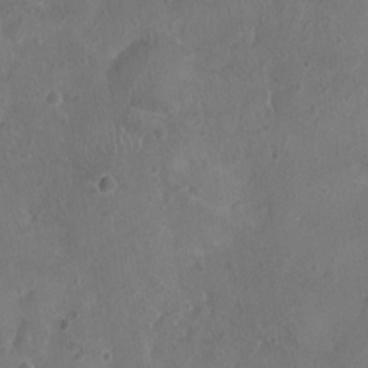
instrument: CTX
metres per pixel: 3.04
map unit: Nhu
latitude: 2.5923
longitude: -15.1404
